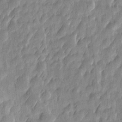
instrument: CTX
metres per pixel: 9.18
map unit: Htu
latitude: -6.5196
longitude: 175.2375
